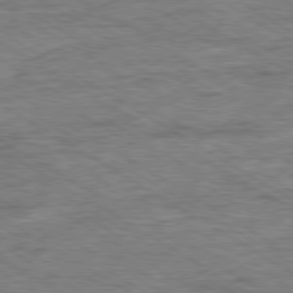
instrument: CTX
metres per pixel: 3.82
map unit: Ap
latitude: -80.2740
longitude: -78.1767
